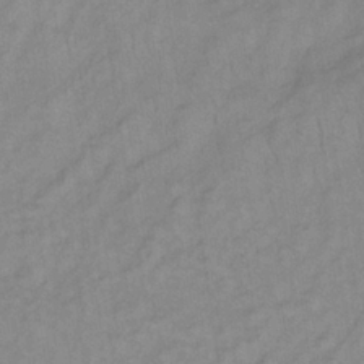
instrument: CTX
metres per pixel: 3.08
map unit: lHb
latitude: -33.5022
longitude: 65.0298
